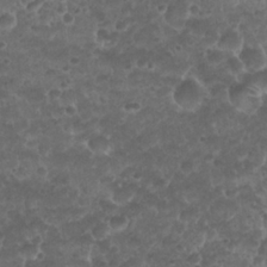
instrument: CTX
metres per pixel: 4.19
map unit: Nhu
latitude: 26.5357
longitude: -52.4412
